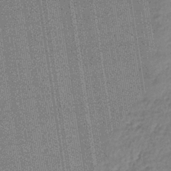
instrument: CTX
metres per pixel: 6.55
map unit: lHb
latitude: -35.2754
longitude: 63.1053
